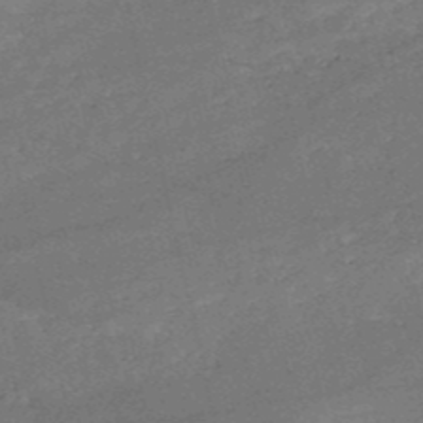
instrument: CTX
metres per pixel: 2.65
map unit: HNb
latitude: -51.5588
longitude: -40.8757
